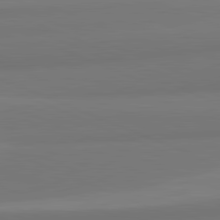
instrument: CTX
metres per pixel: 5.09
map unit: lApd
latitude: 82.1577
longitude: 177.8233
